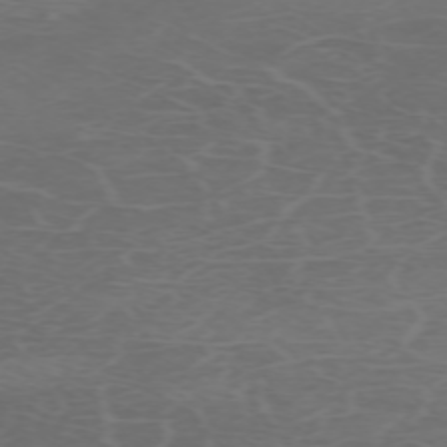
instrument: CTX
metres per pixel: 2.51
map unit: Hpe
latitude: -72.6896
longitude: 8.9164
